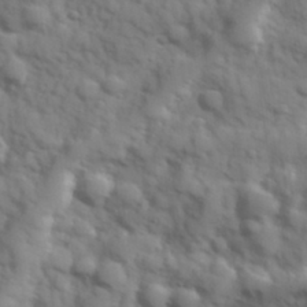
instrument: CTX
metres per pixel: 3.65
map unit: Hve
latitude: 32.2334
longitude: 150.7841
